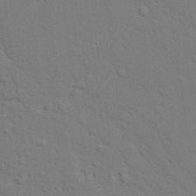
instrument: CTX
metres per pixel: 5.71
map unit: lAvf
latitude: 27.3860
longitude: -109.2726
